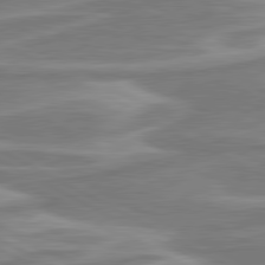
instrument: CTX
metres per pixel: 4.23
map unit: lApd
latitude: 80.6490
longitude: -173.9906
